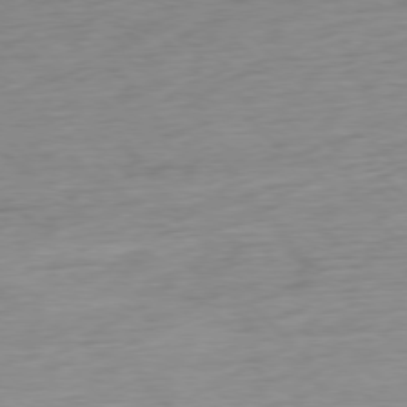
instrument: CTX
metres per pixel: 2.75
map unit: Ap
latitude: -78.2550
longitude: -72.4034
